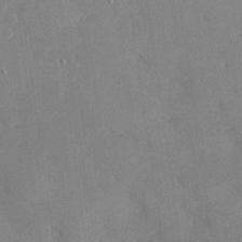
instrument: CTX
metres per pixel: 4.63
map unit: eHh
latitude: 27.8395
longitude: -80.8191
